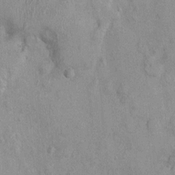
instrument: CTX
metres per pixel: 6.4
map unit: Nhu
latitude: -0.0472
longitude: -15.8773
